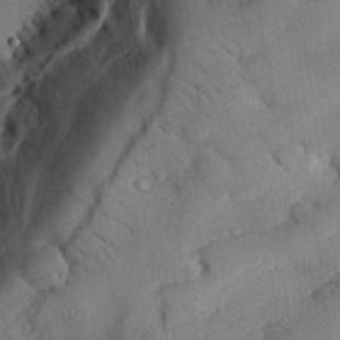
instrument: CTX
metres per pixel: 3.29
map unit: eHh
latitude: 26.3656
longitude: -81.2348
